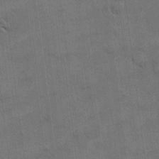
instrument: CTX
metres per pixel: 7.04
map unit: eHh
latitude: 13.4993
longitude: -65.4048
